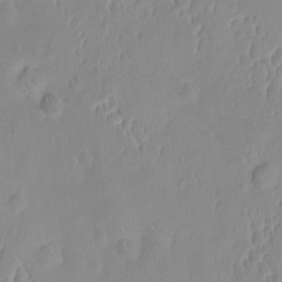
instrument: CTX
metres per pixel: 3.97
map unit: HNhu
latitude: -2.5195
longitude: 10.5952
